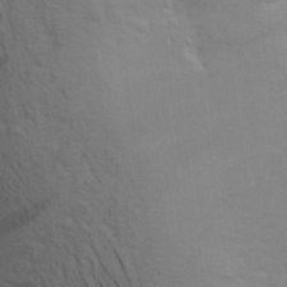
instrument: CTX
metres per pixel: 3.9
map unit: Aa
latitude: 25.1403
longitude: -148.9136
